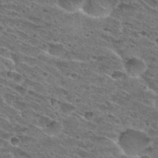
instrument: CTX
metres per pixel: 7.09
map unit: Hto
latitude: 29.5749
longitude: -47.0270
